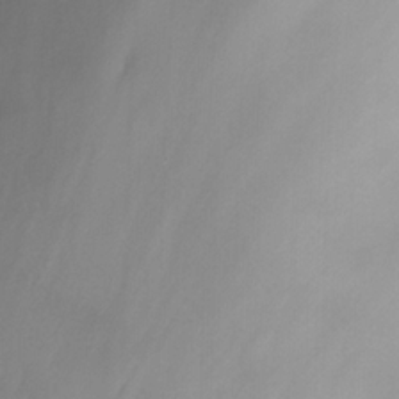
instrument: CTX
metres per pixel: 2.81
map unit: Nhu
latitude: -13.2187
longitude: -65.1593
